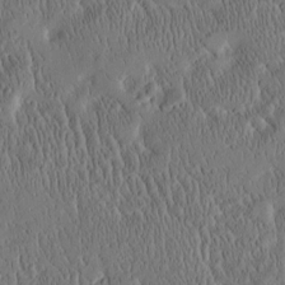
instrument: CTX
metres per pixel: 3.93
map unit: Htu
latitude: -4.0472
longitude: 174.6707
